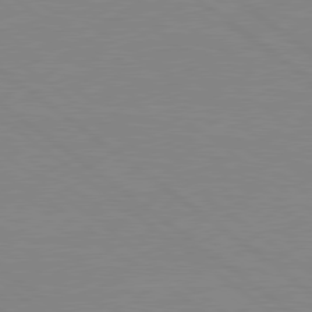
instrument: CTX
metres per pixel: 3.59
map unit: Hpe
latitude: 78.8758
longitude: -124.4034
